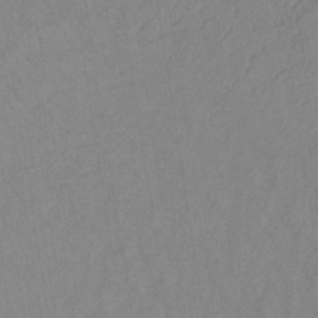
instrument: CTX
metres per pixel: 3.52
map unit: lHb
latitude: -34.3873
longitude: 72.0850
